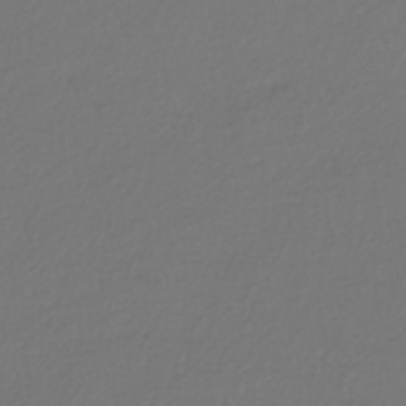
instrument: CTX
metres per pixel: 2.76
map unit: HNhu
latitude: -42.5762
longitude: 96.8219
